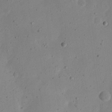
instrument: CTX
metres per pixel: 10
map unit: eHh
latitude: 23.5182
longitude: -69.0459
